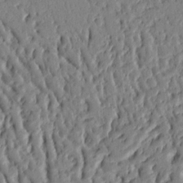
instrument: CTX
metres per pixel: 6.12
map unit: Ht
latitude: 8.9703
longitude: -77.4048
